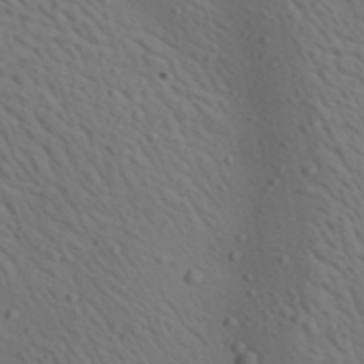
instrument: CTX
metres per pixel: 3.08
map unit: lAa
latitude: 22.6112
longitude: -138.5357
